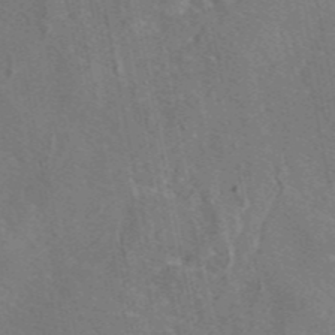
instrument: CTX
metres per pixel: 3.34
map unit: eAb
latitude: 46.0255
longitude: 107.9556
